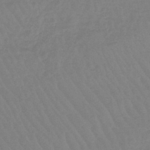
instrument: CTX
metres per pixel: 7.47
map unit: lHb
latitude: -44.4629
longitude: 73.6155
